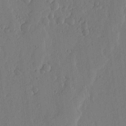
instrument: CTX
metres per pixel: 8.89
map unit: lHvf
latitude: 18.0444
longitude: -114.5734
